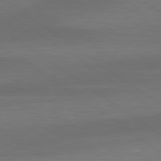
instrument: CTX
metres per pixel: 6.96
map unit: lApd
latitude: 79.4805
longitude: -90.2900
